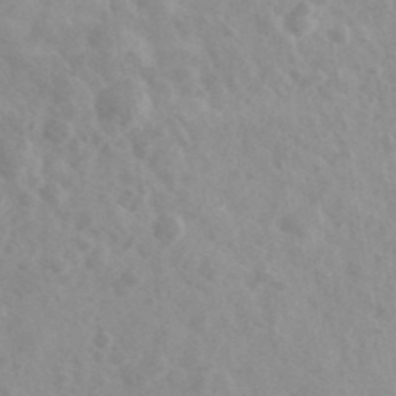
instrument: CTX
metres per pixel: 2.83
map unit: Ave
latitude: 39.5371
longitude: -106.3278
